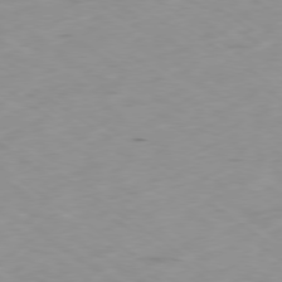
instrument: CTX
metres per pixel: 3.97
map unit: Ap
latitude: -79.2942
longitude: -72.6491
